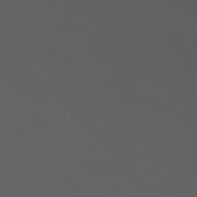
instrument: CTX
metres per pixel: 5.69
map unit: eHh
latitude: -3.0675
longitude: 19.8989
